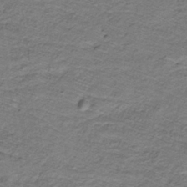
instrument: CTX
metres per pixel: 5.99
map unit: lHb
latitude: -32.1795
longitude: 65.4455
